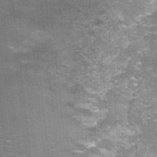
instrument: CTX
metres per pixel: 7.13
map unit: Nhu
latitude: 2.6301
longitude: -17.2159
